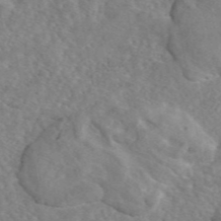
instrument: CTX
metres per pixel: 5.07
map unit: eAb
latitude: 46.1011
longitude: 112.3306
